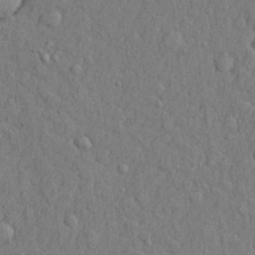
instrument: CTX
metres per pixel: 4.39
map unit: lHvf
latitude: 23.2915
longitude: 142.1983
